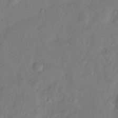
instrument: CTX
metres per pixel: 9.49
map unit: Hto
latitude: -12.8408
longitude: -39.8205
